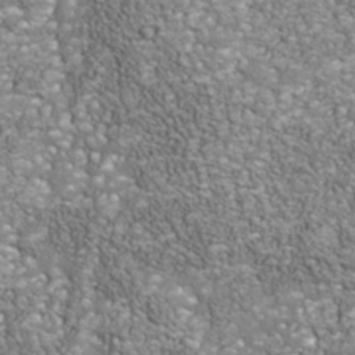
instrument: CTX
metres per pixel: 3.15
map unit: Nhu
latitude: -40.6518
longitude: -85.0081
